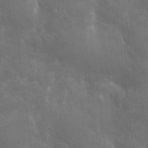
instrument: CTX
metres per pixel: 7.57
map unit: eHh
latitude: 4.8947
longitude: -70.7246
